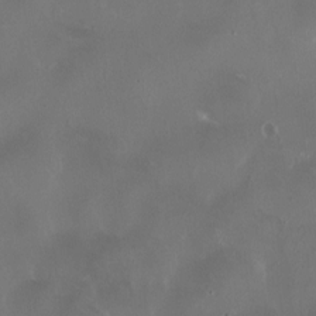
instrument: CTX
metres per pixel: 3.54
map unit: HNhu
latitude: 1.0080
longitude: -4.5924
